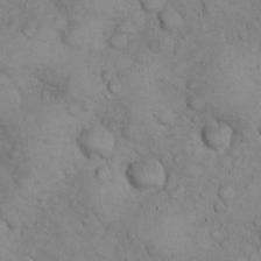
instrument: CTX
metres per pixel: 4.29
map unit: eHh
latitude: 22.1767
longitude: -58.9514
